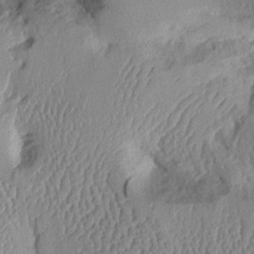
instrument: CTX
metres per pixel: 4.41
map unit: Aa
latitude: 10.2712
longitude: -128.4223
